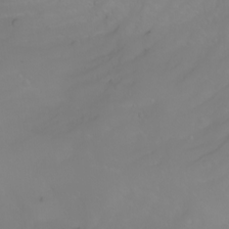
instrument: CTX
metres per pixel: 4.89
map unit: Htu
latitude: -0.7841
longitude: -75.3104
